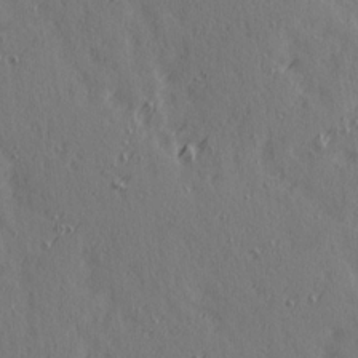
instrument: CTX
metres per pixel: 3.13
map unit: Ave
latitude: 14.3468
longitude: -106.0822
